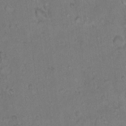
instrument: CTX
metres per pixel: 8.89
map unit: Hto
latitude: 10.4034
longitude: -60.4790
